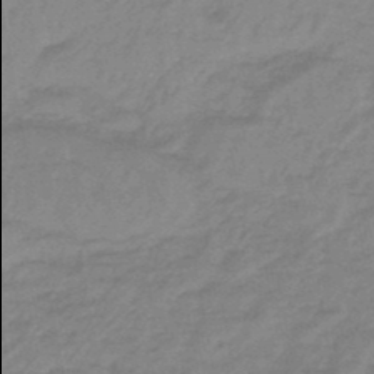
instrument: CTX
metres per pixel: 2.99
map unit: eHb
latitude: -46.1983
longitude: 82.0094
